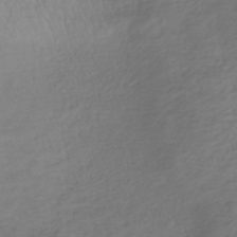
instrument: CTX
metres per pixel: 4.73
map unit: lHb
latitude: -37.8233
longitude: 69.8611
